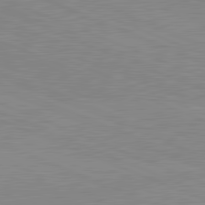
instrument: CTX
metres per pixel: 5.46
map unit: lApd
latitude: 81.5938
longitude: -157.7260
